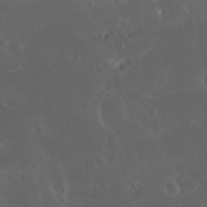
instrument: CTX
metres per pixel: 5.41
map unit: Nhu
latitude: 30.1578
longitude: -58.4790
